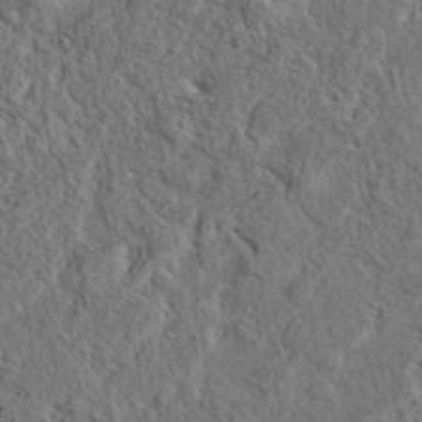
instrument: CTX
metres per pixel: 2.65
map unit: eAb
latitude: 38.1578
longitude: 112.7274
